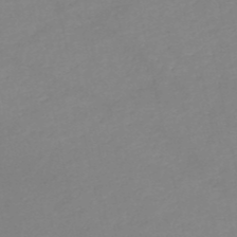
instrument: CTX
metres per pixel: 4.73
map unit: eHh
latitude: -52.0661
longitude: -24.7435
